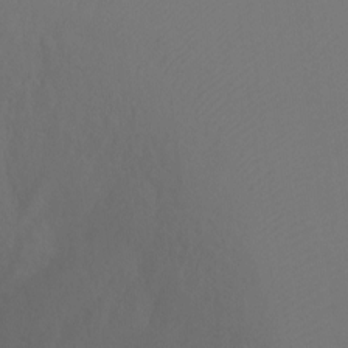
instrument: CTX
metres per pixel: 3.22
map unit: Ht
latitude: -6.9730
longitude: -27.9717
